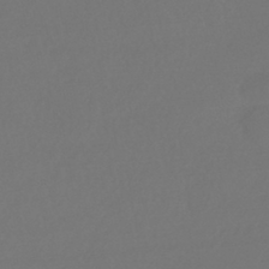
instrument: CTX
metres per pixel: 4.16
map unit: HNhu
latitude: -43.1620
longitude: 93.7478
